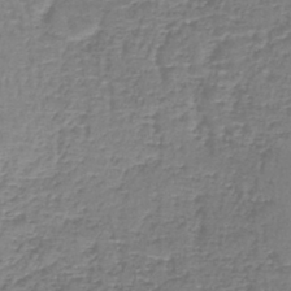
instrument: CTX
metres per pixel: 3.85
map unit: lHb
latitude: -42.9919
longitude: 58.7841
